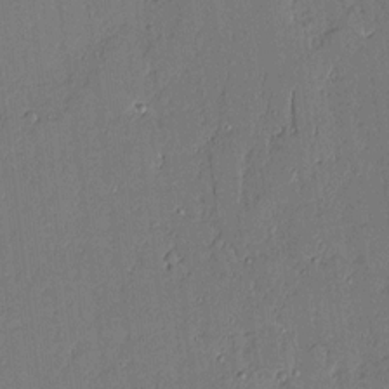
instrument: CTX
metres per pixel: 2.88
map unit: Aa
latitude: 10.5357
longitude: -129.1403
